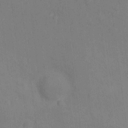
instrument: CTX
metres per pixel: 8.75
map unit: Hto
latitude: 14.3468
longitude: -36.0633
